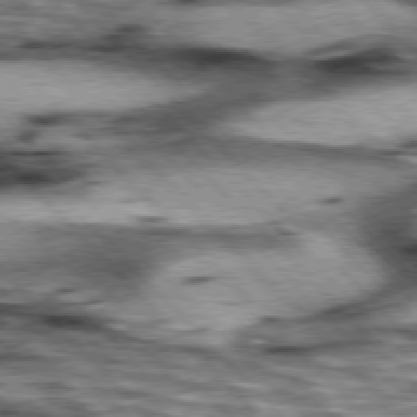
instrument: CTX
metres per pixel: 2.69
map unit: lApd
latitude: 76.4790
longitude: -50.3845
